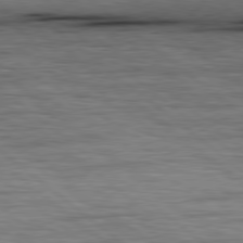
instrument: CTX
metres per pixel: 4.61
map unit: Hpe
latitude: 78.9514
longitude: -140.6490
